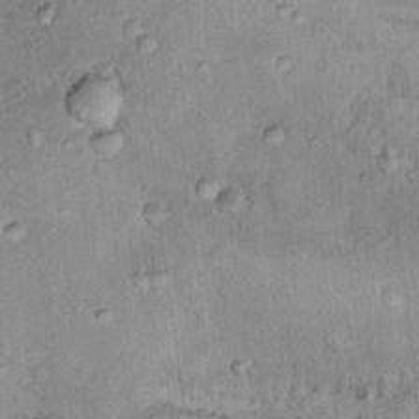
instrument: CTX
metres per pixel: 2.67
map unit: Ht
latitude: 13.6883
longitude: -40.5923
